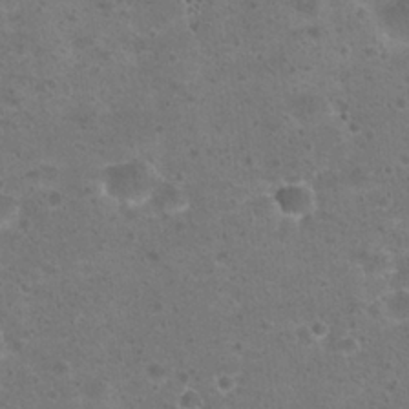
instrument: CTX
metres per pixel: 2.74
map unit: Hto
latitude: 22.6490
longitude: -48.2900
